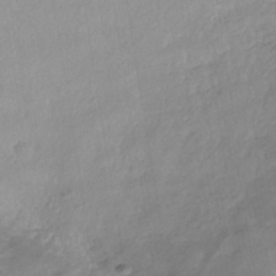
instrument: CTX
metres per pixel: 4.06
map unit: HNhu
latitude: -40.4818
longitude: 95.4076
